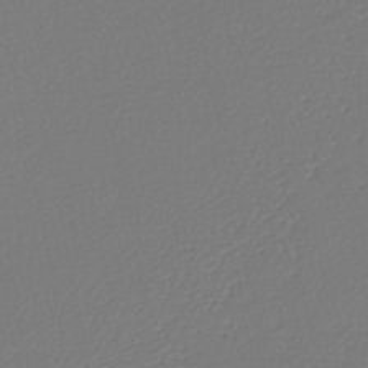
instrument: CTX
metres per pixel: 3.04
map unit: lHb
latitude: -42.4628
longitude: 69.3698
